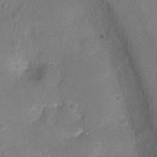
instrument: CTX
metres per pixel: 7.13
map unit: Hto
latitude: 3.2915
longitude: -33.1403
